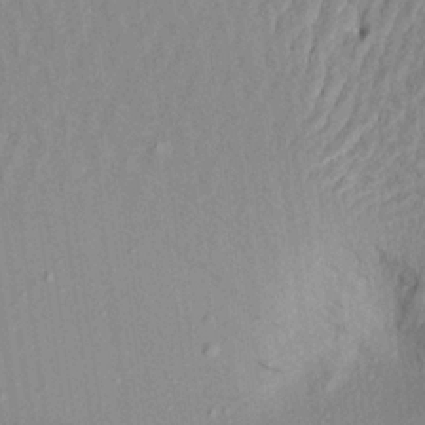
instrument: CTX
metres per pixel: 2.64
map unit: Aa
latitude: 20.5924
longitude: -143.3671
